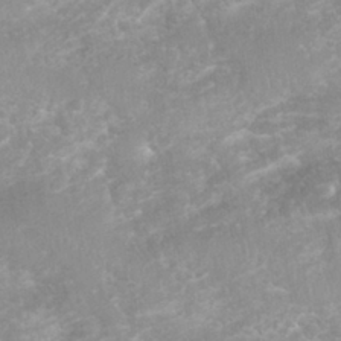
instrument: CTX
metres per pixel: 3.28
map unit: Nhu
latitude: 26.6680
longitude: -63.2348
